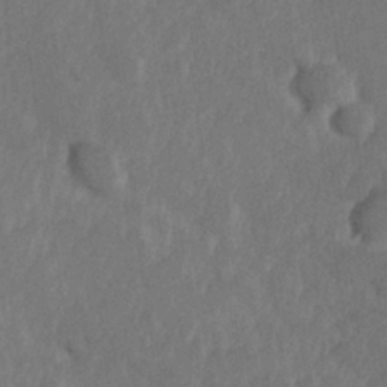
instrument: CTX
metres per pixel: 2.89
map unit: Hve
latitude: 25.1592
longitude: 144.9542
